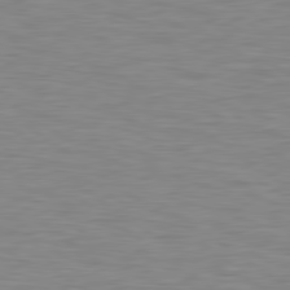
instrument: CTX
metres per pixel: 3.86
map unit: Hpe
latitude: 79.5560
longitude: -126.6680
